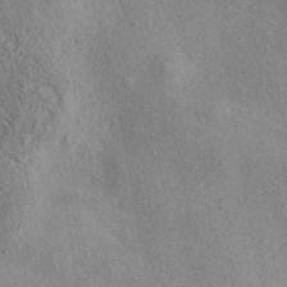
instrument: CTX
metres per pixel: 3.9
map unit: eAb
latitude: 39.3482
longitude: 112.1984
